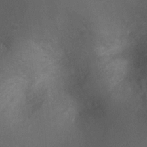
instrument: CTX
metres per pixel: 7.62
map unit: Ht
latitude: 2.4412
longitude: -27.0459
